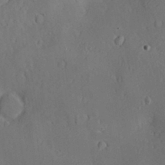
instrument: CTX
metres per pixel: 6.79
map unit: Hve
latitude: -9.1809
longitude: 175.1053
